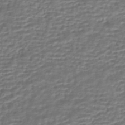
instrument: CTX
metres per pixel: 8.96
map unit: HNhu
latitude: -43.2375
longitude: 107.0865
